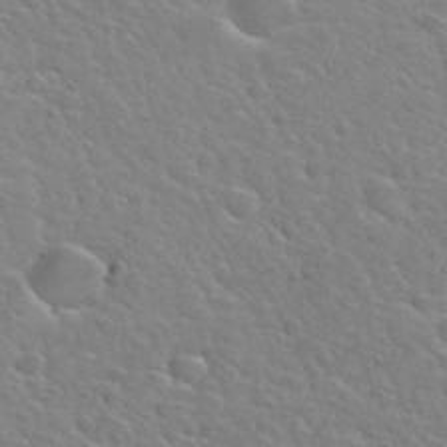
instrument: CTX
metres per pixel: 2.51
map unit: Hto
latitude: 34.3089
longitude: -50.1388
